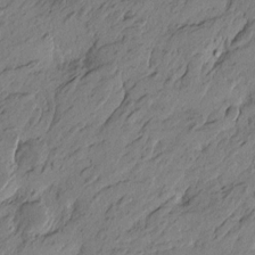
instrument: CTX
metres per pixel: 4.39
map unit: Htu
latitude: -5.7477
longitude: -179.6694
